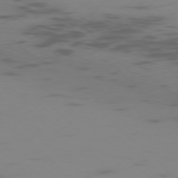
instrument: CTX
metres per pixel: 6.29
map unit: Ap
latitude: -77.0297
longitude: -67.4993
